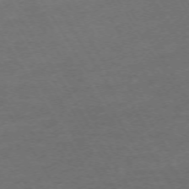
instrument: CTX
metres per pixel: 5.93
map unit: Hpe
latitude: -72.6140
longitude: 9.7478
